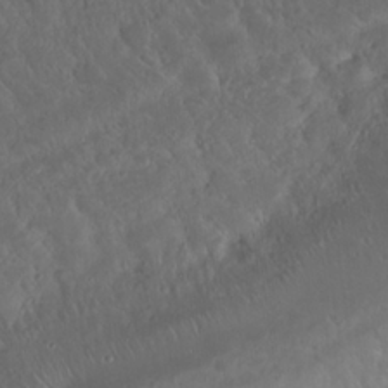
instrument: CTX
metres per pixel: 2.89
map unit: Nhu
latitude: 23.1970
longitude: -62.6113
